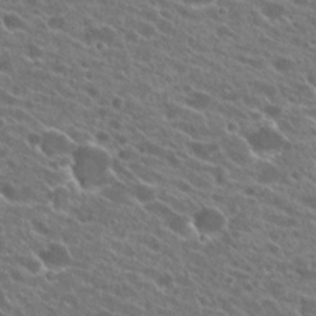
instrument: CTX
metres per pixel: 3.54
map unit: Hto
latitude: 23.4048
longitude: -38.0444
